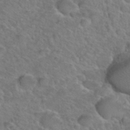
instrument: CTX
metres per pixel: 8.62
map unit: Hto
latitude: 36.7246
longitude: -47.6883
